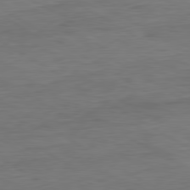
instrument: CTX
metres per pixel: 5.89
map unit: Ap
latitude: -81.2943
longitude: -79.0648
